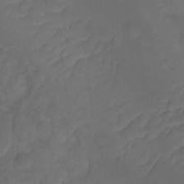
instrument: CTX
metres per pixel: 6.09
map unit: Ht
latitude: -9.5966
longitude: -35.7071
